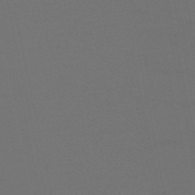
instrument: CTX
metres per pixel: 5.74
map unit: eHb
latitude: -50.5574
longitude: 70.2362
